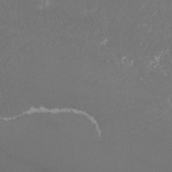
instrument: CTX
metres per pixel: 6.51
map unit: Htu
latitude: -6.9730
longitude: -33.6316
